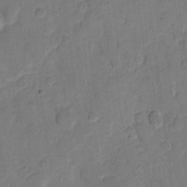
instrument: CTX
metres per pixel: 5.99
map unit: eHh
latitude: 10.4601
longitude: -64.8380
